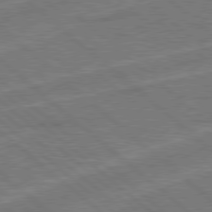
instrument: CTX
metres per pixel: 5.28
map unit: Hpe
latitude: 78.5735
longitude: -152.4601
